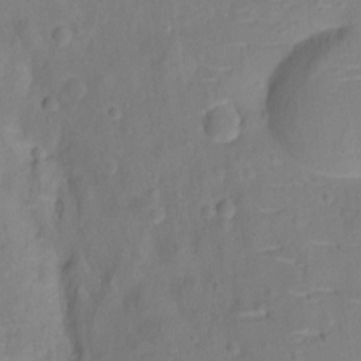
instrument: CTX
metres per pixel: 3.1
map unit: Ht
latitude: -10.3684
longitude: -23.4804
